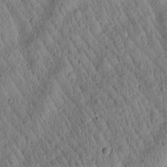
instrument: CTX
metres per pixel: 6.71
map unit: Htu
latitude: -2.0661
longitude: 171.7478
